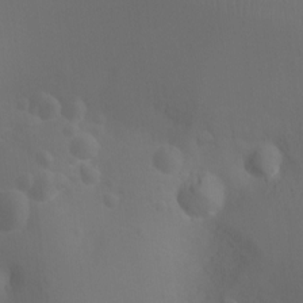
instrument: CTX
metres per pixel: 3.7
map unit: Ht
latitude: -3.9745
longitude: -25.7638
